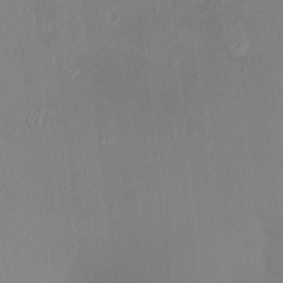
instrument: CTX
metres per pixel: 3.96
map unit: HNhu
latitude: 5.1214
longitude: 13.1809
